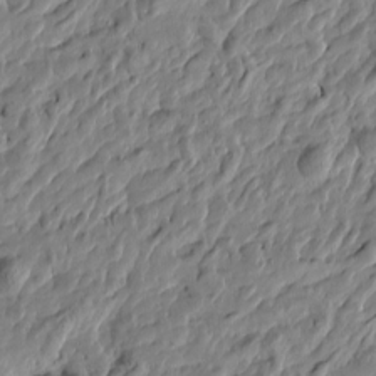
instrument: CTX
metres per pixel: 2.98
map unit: Htu
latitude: -5.1998
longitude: 177.8989
